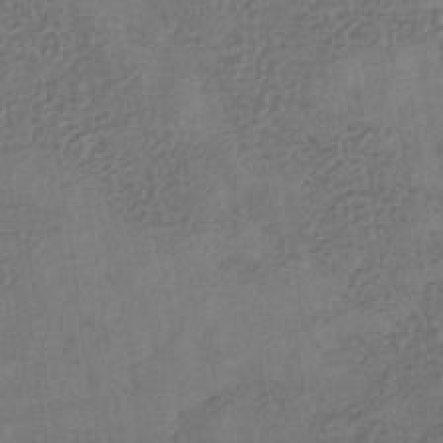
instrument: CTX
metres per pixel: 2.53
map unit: eHb
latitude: -30.0850
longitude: 69.1053
